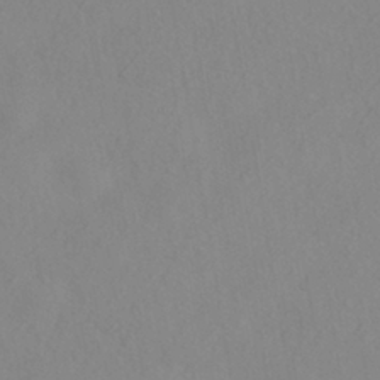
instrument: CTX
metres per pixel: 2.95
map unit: HNhu
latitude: -40.1228
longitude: 101.1998
